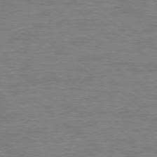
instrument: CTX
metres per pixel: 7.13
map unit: Ap
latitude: -78.4062
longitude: -89.6505
